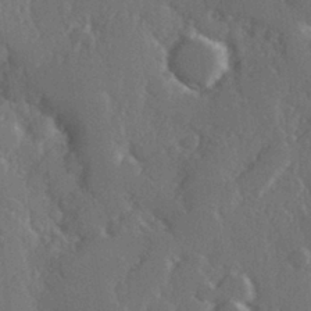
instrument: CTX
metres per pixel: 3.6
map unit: Hve
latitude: 27.4427
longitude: 150.3684
